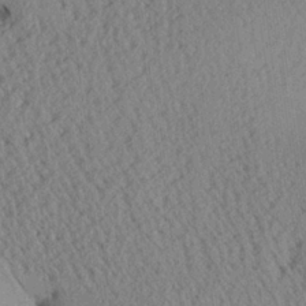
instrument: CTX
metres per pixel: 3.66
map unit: Aa
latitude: 25.4426
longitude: -134.4223
